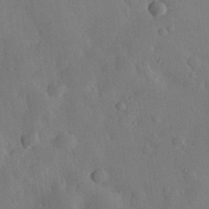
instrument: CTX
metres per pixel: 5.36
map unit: eHh
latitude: 30.9514
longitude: -78.4601
